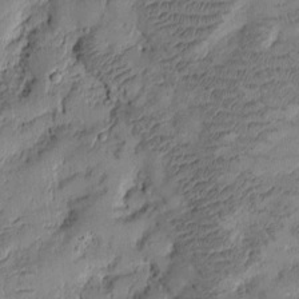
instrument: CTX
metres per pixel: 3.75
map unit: Htu
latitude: -4.6518
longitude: 176.4629
